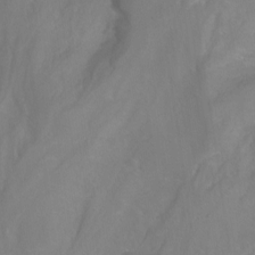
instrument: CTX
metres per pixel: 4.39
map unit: Nhu
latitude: -7.5588
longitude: -44.1766
